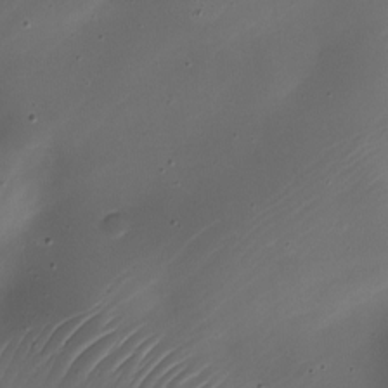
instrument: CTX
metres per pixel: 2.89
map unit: Nhe
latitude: -19.0864
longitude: 144.4062
